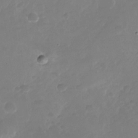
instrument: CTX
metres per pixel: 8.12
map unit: Nhu
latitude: -26.8596
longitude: -71.8016
